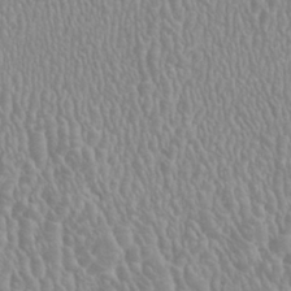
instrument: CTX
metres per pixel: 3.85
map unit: HNhu
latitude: -1.6344
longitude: 2.3306
